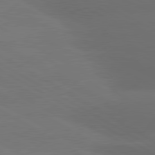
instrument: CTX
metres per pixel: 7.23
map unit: lApd
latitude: 80.7813
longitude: -146.3468
